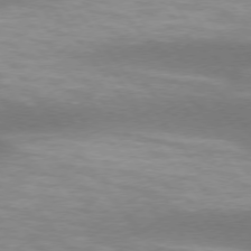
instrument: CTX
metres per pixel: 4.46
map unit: lApd
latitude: 75.0647
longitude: -49.6127
